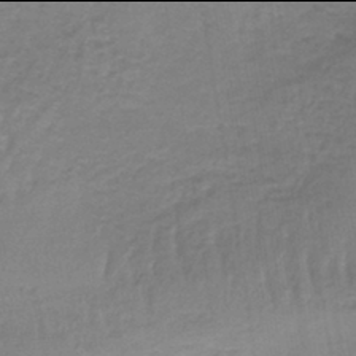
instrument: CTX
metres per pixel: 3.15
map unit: lHb
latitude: -42.0094
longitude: 59.8422
